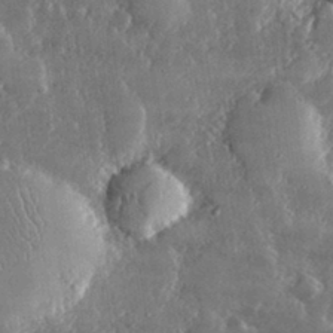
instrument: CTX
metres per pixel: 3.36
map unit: lHvf
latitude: 31.8206
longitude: -91.1781
